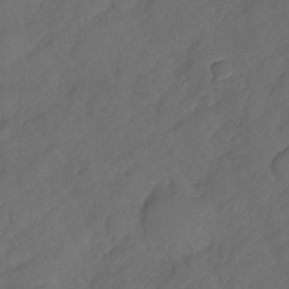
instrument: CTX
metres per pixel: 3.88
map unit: HNhu
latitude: -25.2565
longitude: 49.4644
